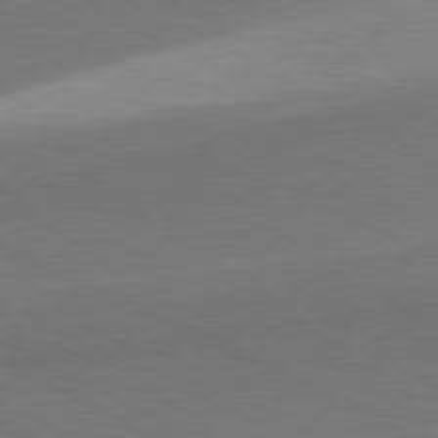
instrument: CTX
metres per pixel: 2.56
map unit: lApd
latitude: 81.5749
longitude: 157.2565
